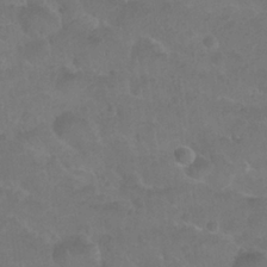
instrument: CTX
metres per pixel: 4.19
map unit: Nhu
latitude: 25.8016
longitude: -52.4601
